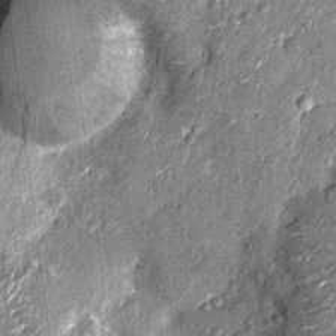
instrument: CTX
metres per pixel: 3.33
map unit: Nhu
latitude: -14.1228
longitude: -23.1592
